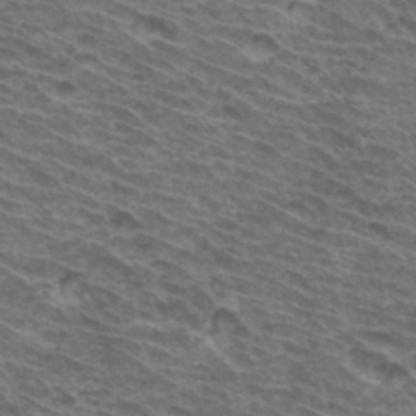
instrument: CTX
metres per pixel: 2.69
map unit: Hto
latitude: 34.1011
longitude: -41.4237
